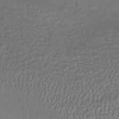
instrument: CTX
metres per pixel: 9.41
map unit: HNhu
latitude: -43.2375
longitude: 102.4440
